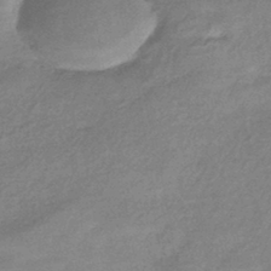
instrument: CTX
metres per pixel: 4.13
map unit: HNhu
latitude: -42.4817
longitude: 90.2740
